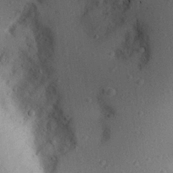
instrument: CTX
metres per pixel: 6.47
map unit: Aa
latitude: 27.4238
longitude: -143.0270
